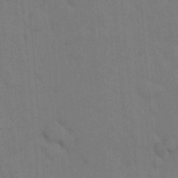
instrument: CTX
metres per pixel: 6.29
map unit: eHh
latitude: 18.3278
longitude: -64.3467
